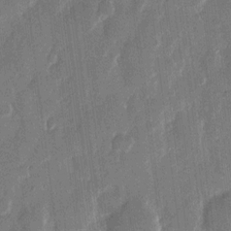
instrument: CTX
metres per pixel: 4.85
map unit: eHh
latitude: 12.3090
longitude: -70.9891
